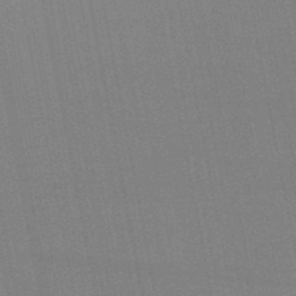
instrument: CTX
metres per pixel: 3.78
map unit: lHb
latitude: -48.0850
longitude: 66.9731
